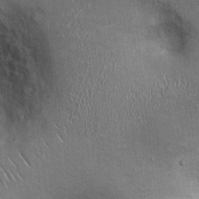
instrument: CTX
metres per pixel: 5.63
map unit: Ht
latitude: -1.1620
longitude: -13.8206
